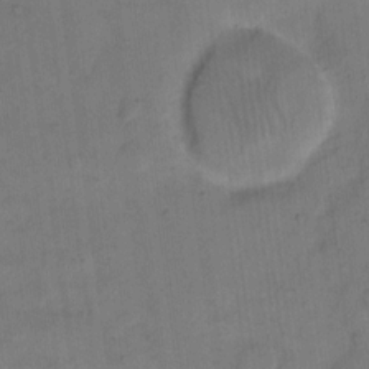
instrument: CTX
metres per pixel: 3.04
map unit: eHh
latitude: 14.1767
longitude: -66.2333
